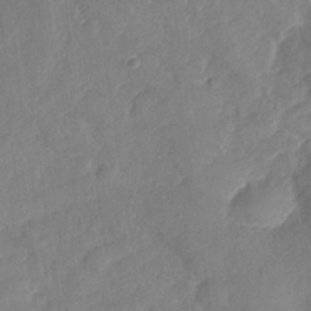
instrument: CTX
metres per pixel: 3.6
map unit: Nhe
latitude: -36.1605
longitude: -177.1781
